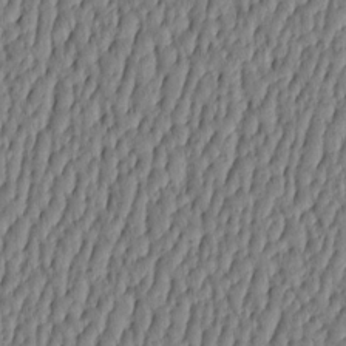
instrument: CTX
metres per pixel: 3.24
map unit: HNhu
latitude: -3.8800
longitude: 13.8045
